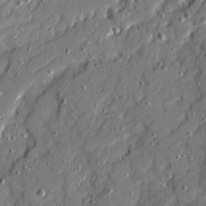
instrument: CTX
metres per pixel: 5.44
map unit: Ave
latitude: 19.4426
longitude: -129.1025
